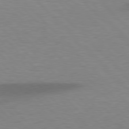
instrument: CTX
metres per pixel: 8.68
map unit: lApd
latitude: 77.6505
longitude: -59.3104
